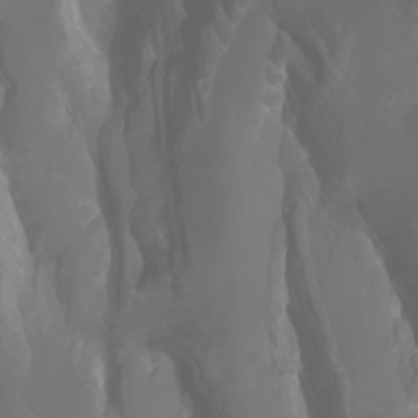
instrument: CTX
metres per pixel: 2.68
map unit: Htu
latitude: -5.1998
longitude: 138.5007
